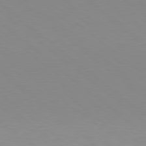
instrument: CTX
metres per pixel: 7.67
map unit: Hpe
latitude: 78.5357
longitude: -166.1388
